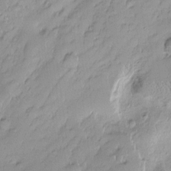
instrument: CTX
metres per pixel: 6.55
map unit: Nhu
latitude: -6.3873
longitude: -152.8947
